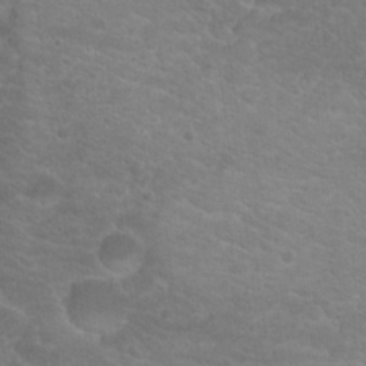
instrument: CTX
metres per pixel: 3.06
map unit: Hto
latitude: 19.1781
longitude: -37.9339
